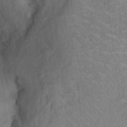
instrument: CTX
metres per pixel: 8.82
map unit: Ht
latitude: 12.4412
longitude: -40.3467
